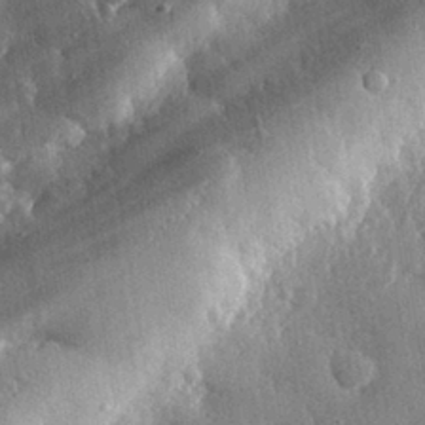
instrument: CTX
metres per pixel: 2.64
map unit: eHh
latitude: 29.9528
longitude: -79.6505
